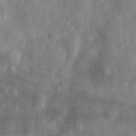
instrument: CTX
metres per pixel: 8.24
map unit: eHh
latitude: 29.5371
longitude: -76.7624
